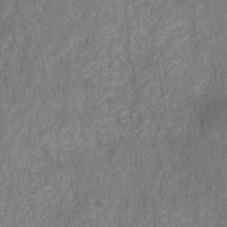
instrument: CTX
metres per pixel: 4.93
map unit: HNhu
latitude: -28.2362
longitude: 74.1039
